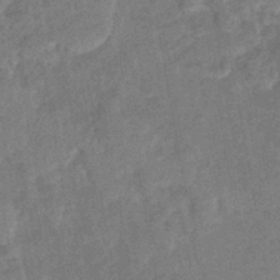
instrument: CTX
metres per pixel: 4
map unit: eHb
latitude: -43.0864
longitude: 82.3684
